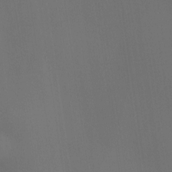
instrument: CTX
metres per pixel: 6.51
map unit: HNhu
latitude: 9.4804
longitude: 14.3496
